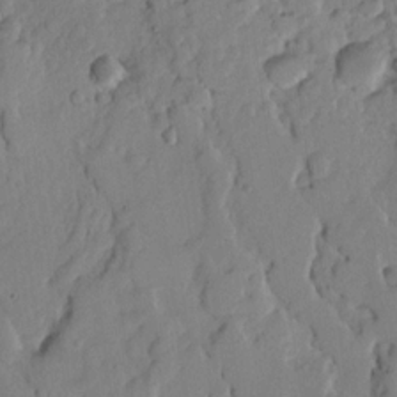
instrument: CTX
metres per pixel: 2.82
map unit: Ave
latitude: 17.9339
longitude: -128.8569
